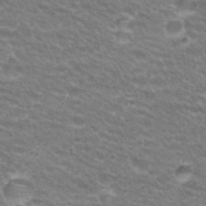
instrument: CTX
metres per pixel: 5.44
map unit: Hto
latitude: 25.8394
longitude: -30.1767
